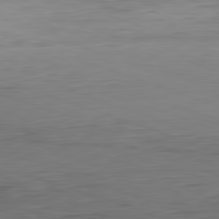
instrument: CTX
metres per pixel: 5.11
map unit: Hpe
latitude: -82.5385
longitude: 7.8989
